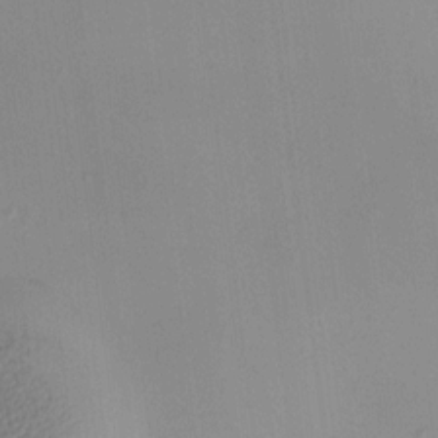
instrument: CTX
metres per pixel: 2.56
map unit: HNhu
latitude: 9.9528
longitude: 15.0109
